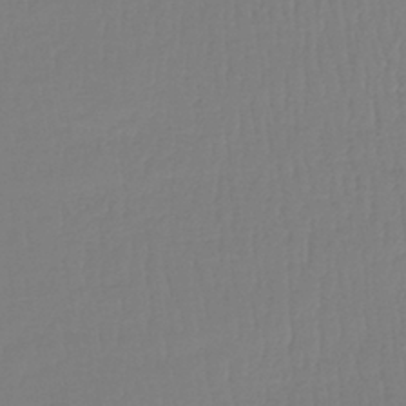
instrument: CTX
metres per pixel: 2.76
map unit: lHb
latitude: -42.0472
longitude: 67.7289
